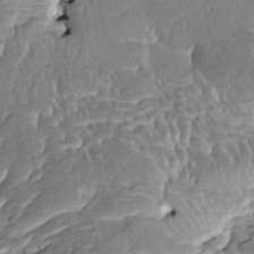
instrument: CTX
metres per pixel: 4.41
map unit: HNhu
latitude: 4.6868
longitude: 8.7085
